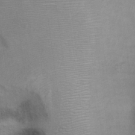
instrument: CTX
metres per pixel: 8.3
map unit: eHh
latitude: 23.0647
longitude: -58.7624
